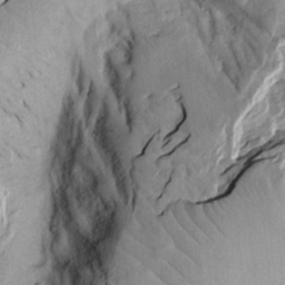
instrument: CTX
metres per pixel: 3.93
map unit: Aa
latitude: 13.8395
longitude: -140.9324
